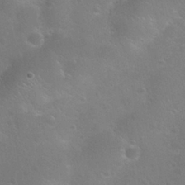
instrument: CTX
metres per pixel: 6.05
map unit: Nhu
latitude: 25.8583
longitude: -50.8569
